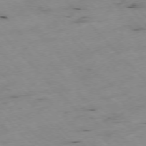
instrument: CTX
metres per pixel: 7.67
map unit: Ap
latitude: -76.8219
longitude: -60.5923
